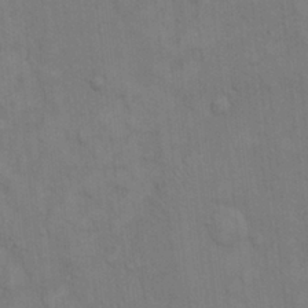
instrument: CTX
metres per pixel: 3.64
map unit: Hto
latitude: 14.1767
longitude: -57.6882
